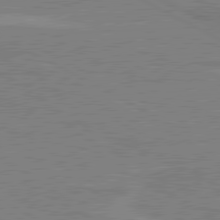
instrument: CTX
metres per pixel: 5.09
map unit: lApd
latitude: 80.4979
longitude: 121.2187
